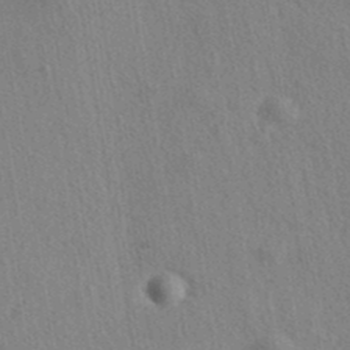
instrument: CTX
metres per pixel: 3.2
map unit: eAb
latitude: 38.5924
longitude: 112.8219
